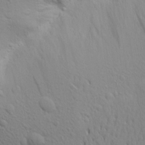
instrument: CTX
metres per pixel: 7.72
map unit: Aa
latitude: 16.8002
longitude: -144.5546
